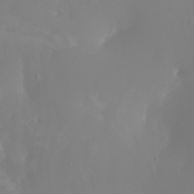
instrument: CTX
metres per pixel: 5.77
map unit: Nhu
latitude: -6.7085
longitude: -88.8569
